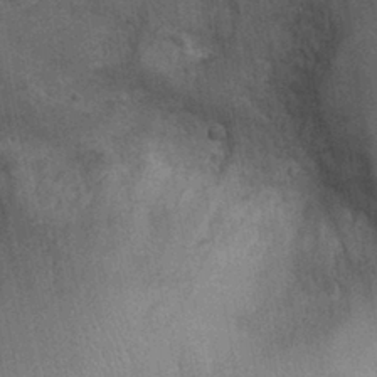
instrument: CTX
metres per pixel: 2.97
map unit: Ht
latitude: -3.5399
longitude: -15.4238
